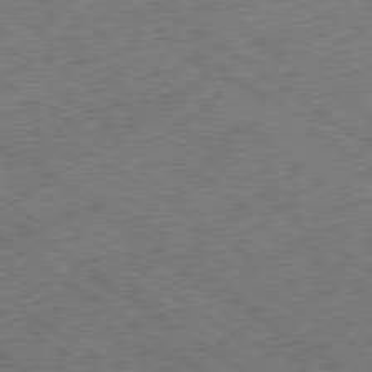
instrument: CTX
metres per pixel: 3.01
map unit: Ap
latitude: -79.5021
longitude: -52.1389
